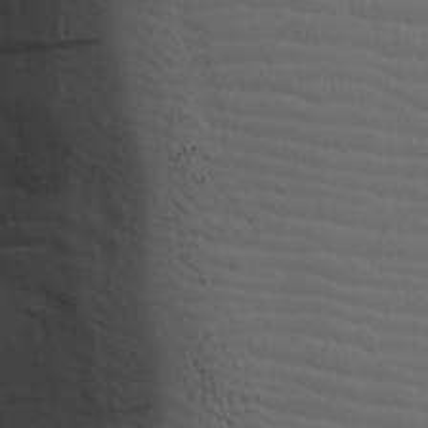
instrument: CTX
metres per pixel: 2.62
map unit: lAa
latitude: -9.6344
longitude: -125.7449
